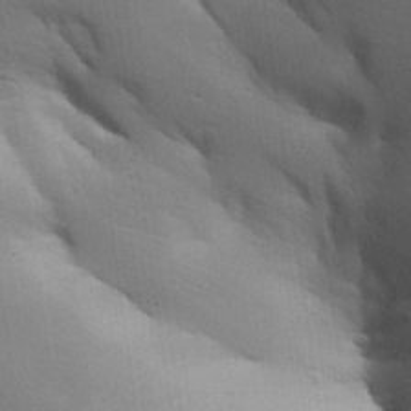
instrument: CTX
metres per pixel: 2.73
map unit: Aa
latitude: 32.6868
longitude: -144.8758
